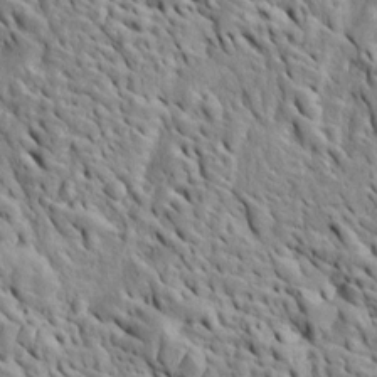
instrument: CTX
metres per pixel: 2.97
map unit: Htu
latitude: -5.5777
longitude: 153.4454
